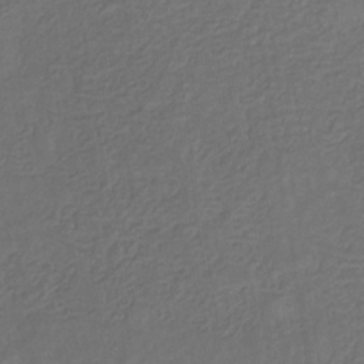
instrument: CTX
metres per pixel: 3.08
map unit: eHb
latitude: -31.1431
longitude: 71.9178
